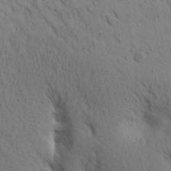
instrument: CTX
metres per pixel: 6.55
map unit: Aa
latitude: 25.9150
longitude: -148.8758
